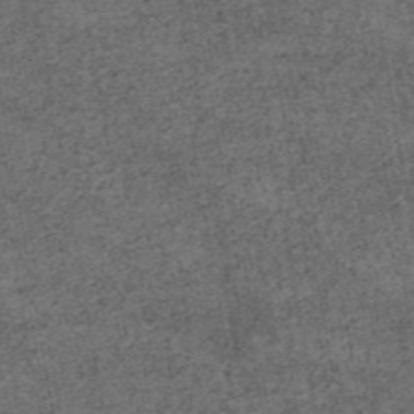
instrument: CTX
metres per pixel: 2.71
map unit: eAb
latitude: 45.1025
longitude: 122.6519
